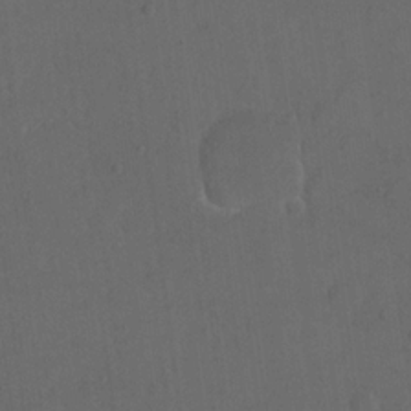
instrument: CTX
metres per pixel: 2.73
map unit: eHh
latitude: 19.0080
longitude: -64.7246
